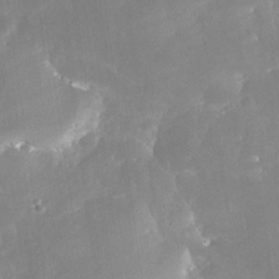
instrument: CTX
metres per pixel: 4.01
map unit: Nhe
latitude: -28.5574
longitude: -110.5357
